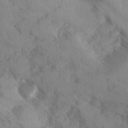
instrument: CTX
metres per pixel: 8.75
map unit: Ave
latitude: 0.1955
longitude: -111.4805
